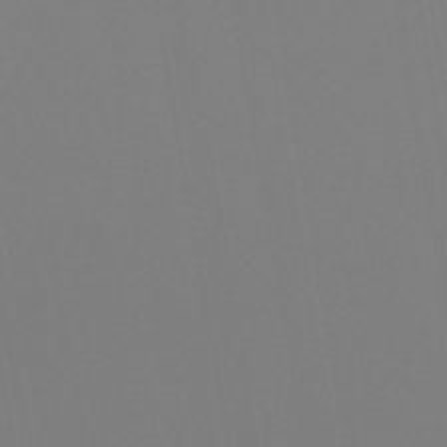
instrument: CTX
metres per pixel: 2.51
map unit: HNb
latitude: -46.0850
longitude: 55.4643
